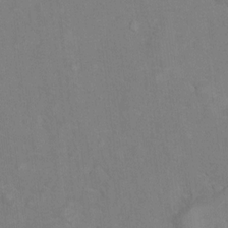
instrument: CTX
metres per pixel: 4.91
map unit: Hto
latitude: 7.5938
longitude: -37.4993
